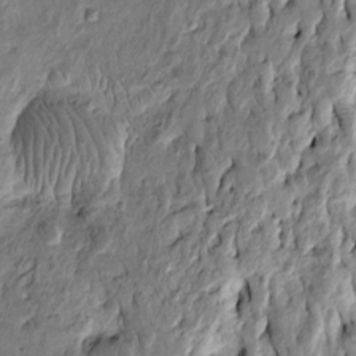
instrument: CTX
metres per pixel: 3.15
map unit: Htu
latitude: -3.4643
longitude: 156.4440
